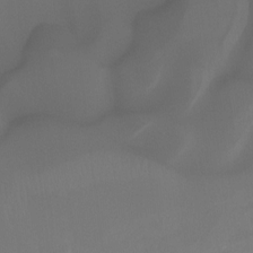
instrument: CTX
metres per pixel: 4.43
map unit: Htu
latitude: -13.0109
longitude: -46.4223
